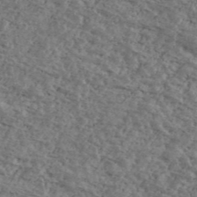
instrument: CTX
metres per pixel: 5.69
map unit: Ave
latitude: 40.6112
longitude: -108.2522
